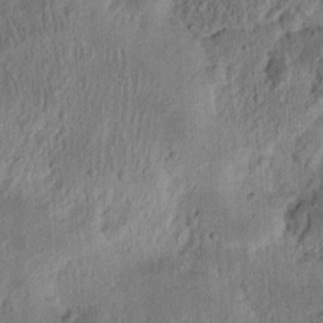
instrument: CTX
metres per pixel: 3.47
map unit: Ht
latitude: 13.9150
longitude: -74.2523
